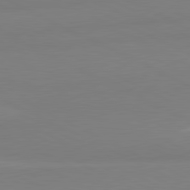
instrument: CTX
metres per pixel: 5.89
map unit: lApd
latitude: 81.1781
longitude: 179.1998
